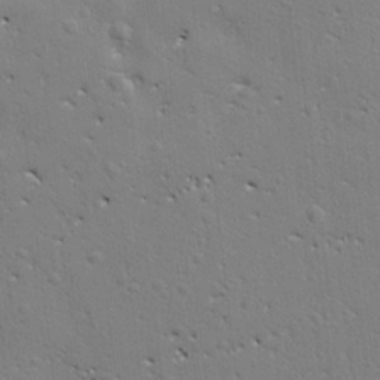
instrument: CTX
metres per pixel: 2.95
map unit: Ht
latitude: 8.5924
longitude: -76.4223
